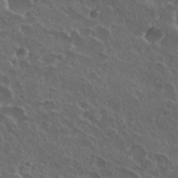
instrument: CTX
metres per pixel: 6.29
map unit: Nhu
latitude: 26.7246
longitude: -50.7624
